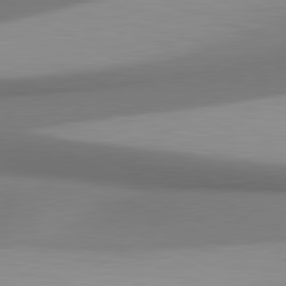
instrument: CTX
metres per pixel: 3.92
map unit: lApd
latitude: 81.2915
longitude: 171.8423
